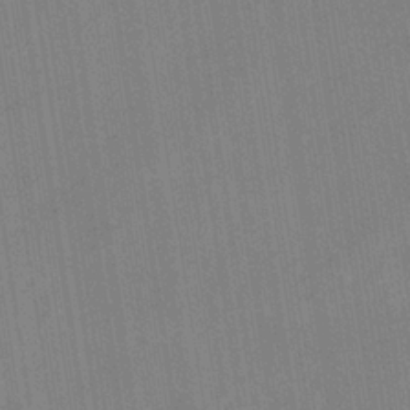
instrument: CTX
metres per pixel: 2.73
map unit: eHb
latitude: -35.1620
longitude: 73.8044
